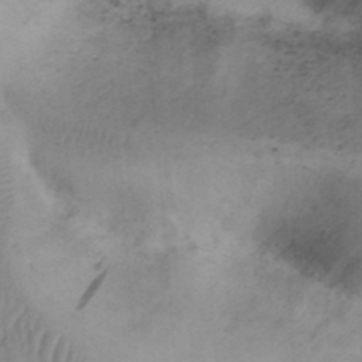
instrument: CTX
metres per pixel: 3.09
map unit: Nhu
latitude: 26.9892
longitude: -69.9906
